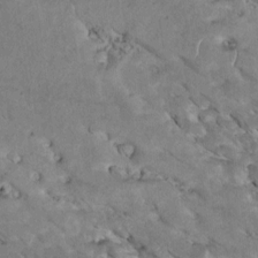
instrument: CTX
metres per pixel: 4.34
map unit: Htu
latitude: 2.7246
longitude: 143.1620
